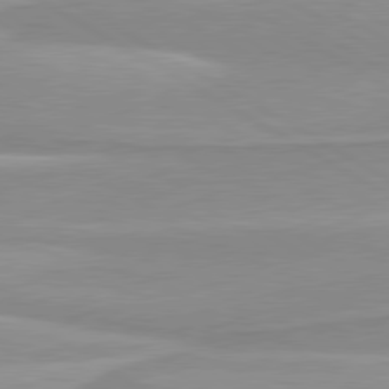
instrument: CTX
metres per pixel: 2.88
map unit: lApd
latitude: 80.2711
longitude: 171.7856
